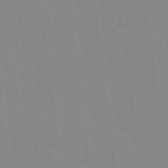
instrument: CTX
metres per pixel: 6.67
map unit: Ave
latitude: 17.1781
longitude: -128.8758
